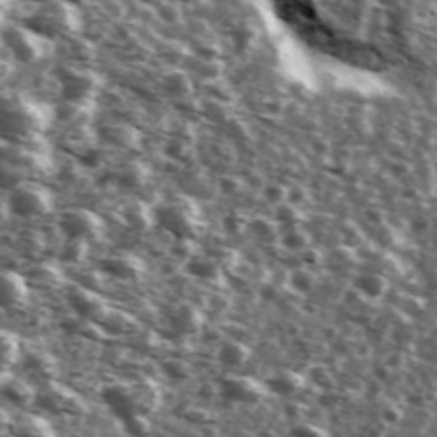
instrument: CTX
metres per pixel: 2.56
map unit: Ave
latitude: 41.5560
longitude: -106.2523
